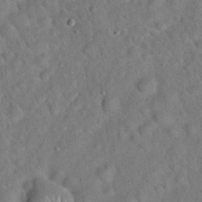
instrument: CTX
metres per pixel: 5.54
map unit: Hto
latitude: 18.9702
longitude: -52.8191
